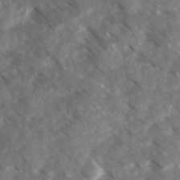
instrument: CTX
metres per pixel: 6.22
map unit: Ave
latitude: 17.5560
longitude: -130.8947
